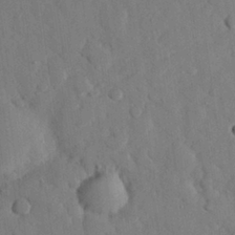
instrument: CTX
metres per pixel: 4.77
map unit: eHh
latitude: 27.1970
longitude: -79.0081
